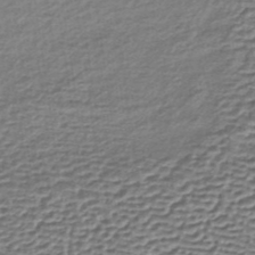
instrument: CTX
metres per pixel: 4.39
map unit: lHb
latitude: -35.2565
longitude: 60.6518
